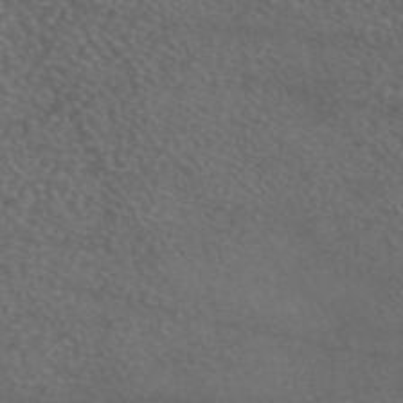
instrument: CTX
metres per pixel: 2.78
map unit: eAb
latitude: 45.5371
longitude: 114.5574
